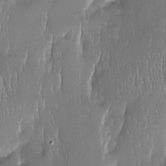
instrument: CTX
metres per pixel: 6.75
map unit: Htu
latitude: -5.5210
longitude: 174.2172
